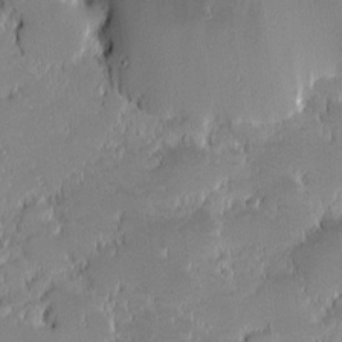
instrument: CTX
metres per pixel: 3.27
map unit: eHh
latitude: -1.7478
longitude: -85.5938
